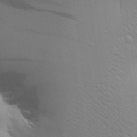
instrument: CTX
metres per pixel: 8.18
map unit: Aa
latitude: 25.0647
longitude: -136.5357
